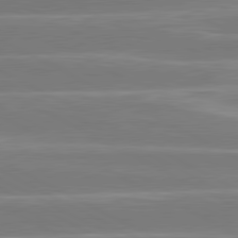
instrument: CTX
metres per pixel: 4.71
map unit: lApd
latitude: 80.9892
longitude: -129.3104
